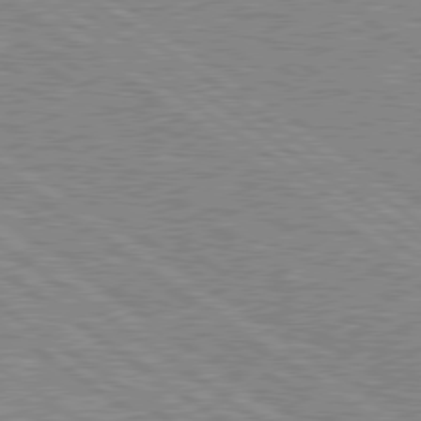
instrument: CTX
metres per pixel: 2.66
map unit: Hpe
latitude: 79.0270
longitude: -161.5749
